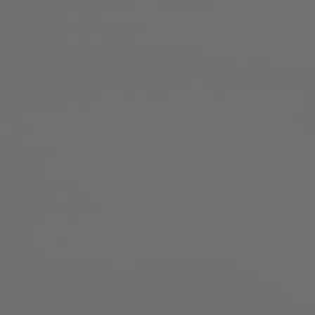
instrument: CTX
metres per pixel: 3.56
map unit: lApd
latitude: 79.8961
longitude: 164.6897
